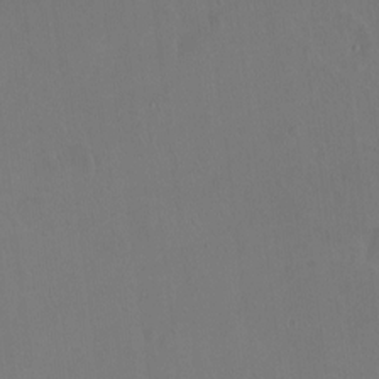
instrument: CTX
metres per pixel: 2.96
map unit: Hto
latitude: -13.2943
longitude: -41.4804
